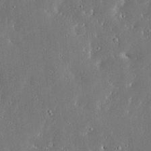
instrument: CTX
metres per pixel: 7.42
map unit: Ave
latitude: 17.8017
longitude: -139.5938
